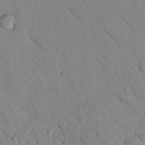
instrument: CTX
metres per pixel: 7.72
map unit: Nhu
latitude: 24.1011
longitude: -74.7435
